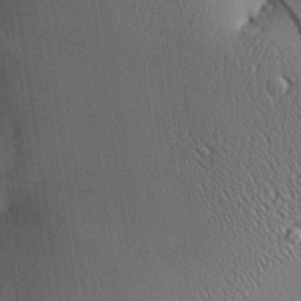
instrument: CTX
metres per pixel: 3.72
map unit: Ave
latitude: 23.8772
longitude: -135.8016
